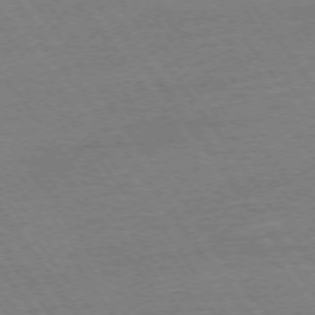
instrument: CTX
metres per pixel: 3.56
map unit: Ap
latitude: -74.6141
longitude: -83.0458
